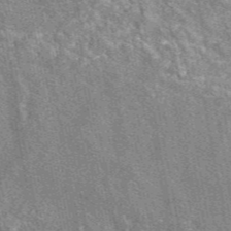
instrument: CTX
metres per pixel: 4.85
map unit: eAb
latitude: 46.9703
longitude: 122.4062
